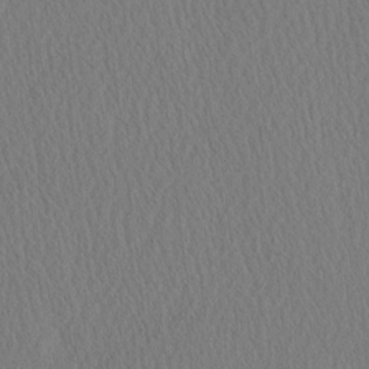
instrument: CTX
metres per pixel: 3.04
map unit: eHh
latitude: -3.4832
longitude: 16.3873
